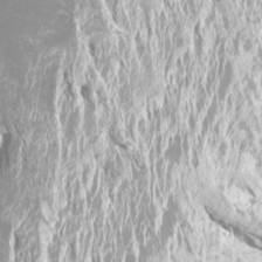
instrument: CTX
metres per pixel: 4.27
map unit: Htu
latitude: -12.4629
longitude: -70.8380
